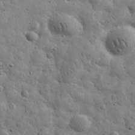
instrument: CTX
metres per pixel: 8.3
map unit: eHh
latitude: 31.5560
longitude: -73.4049
